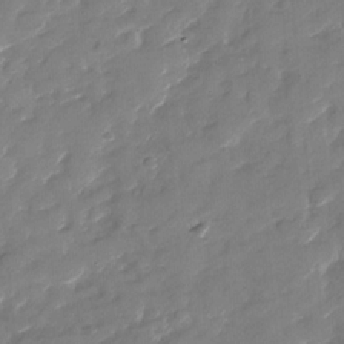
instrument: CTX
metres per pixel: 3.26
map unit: Nhu
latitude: -28.1606
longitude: -73.8395
